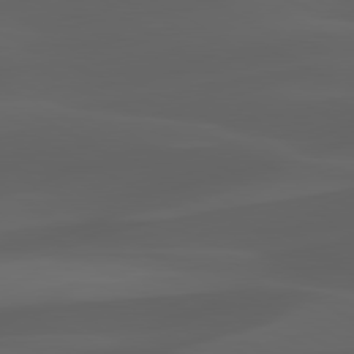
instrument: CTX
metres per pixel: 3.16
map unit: lApd
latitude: 80.3089
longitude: -89.7261
